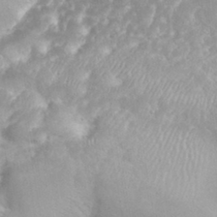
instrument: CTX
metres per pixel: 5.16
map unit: eHh
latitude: 32.0633
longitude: -61.1781
